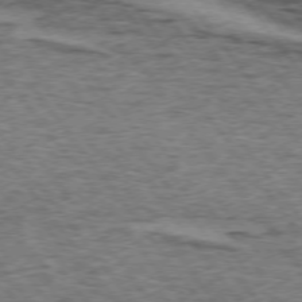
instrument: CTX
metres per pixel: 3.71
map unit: lApd
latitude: 73.8962
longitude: -76.5545
